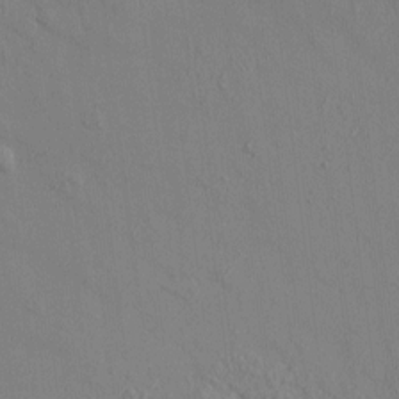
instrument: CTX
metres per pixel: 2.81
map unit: HNhu
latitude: 6.7624
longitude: 15.0676
